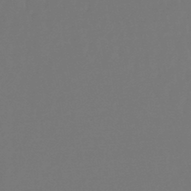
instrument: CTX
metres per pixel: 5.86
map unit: lHb
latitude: -47.5021
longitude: 61.9745
